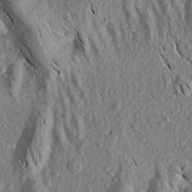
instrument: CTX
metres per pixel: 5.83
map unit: Aa
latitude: 18.5168
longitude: -145.5371
